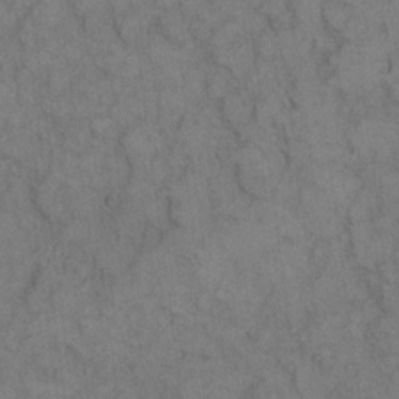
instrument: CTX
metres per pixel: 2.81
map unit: eHh
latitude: 9.1592
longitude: -62.9136
